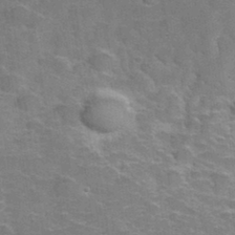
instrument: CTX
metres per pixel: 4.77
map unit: Hve
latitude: 31.5749
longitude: 151.9178
